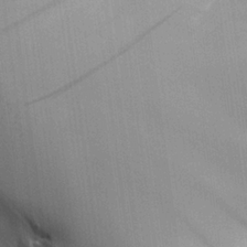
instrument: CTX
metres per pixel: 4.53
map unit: Aa
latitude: 25.2914
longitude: -127.6883
